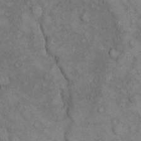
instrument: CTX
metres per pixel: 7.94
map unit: eHh
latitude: 17.0081
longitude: -63.6883
